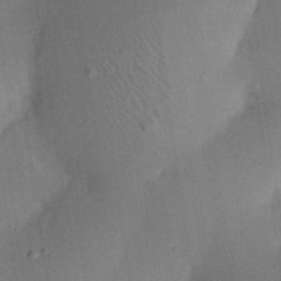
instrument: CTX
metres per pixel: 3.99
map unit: eHh
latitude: 25.4426
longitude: -70.4790
